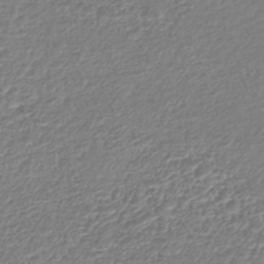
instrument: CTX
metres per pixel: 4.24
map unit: lHb
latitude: -42.7463
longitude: 76.0661
